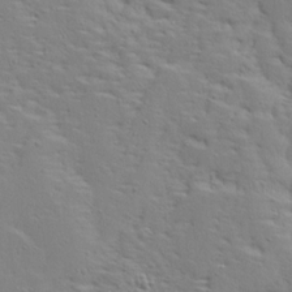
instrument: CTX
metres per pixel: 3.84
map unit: Ave
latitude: 13.3293
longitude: -135.5749
